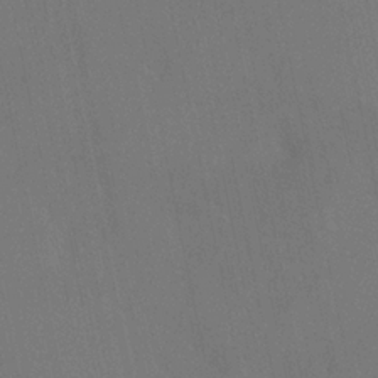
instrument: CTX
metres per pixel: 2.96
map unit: HNhu
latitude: 6.5735
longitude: 4.2928
